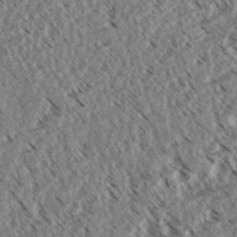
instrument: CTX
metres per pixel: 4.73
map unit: eHh
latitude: 35.2726
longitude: -139.3482
